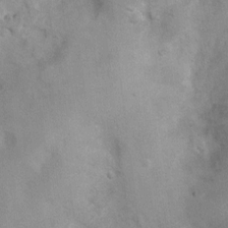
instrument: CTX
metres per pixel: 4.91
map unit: Nhu
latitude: 0.6301
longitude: -18.1200
